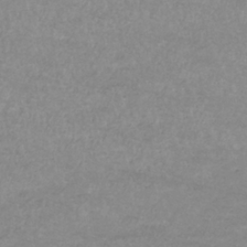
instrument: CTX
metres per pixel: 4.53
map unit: lHb
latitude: -33.6722
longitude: 70.2173
